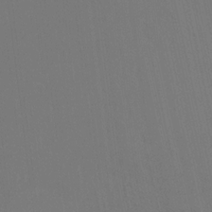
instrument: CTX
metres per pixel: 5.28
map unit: HNhu
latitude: 6.9136
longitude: 4.4062
